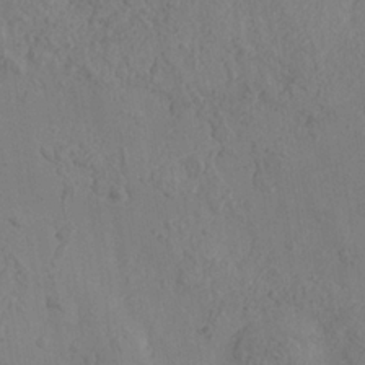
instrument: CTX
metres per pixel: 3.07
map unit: Nhe
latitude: -37.2753
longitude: 139.2187
